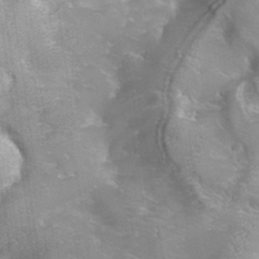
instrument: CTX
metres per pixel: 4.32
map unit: Hve
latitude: 32.5735
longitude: 148.6141
